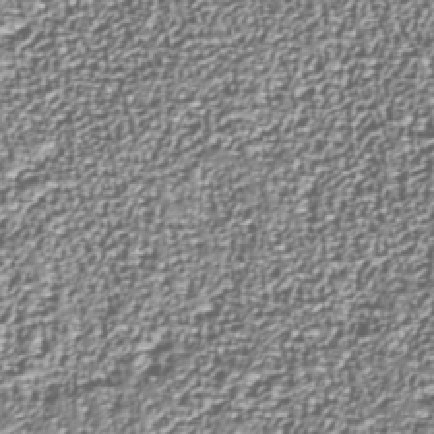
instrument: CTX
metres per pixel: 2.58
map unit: Nhu
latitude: -38.7463
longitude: -83.1970
